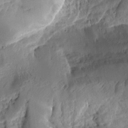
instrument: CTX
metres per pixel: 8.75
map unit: Aa
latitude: 13.5560
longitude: -139.9717
